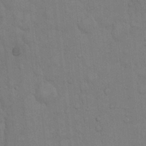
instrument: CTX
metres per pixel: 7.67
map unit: Hto
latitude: 14.7058
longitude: -57.6882
